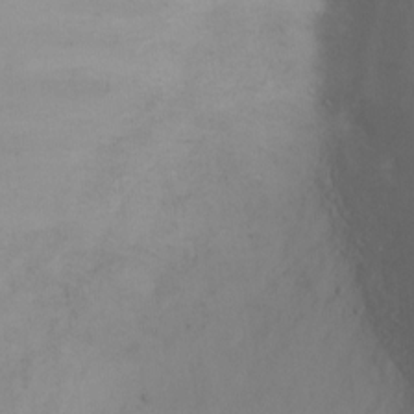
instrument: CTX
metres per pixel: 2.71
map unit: Ht
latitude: 2.0822
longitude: -34.3467
